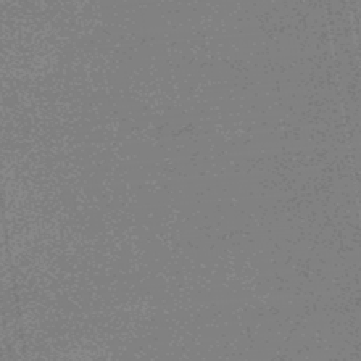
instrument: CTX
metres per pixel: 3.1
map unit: eHb
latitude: -44.9731
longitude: 87.0864
